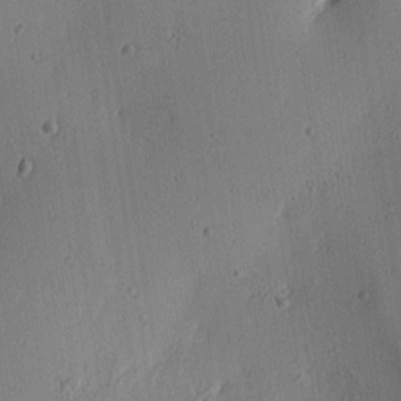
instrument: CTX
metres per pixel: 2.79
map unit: lAa
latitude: 5.9906
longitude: -113.3670
